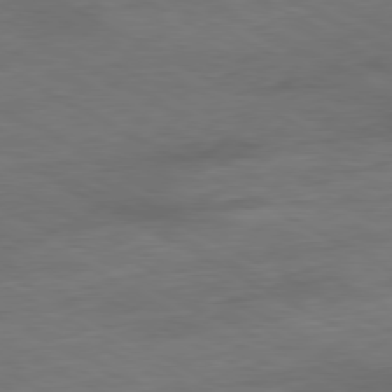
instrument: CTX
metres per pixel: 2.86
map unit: Ap
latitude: -80.5196
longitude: -83.3292
